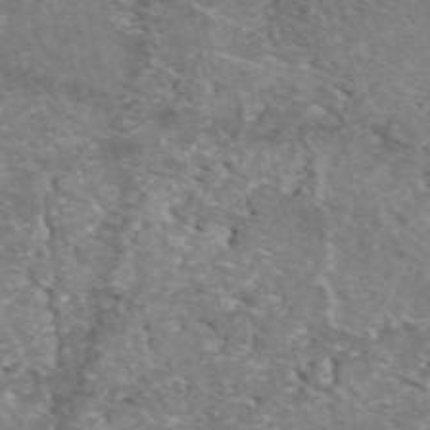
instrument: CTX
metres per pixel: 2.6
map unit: eAb
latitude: 49.5749
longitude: 111.1809
